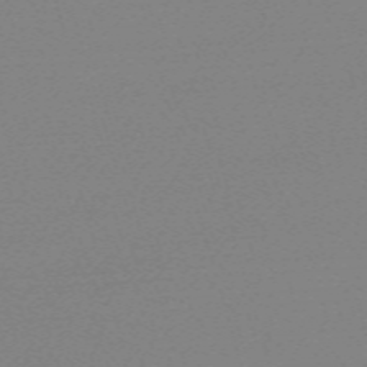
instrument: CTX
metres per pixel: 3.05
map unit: eHh
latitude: -62.1794
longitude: 52.1039
